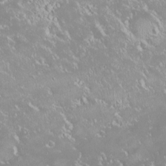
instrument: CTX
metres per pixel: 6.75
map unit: HNhu
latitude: -1.5211
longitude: 11.1620
